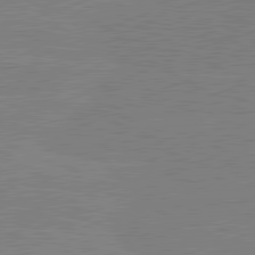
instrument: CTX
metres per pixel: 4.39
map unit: lApd
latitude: 80.6301
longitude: -126.4034
